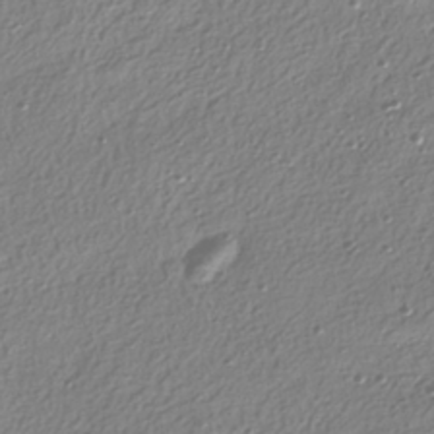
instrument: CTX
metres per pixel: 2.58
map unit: HNhu
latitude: -39.5210
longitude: 101.5588
